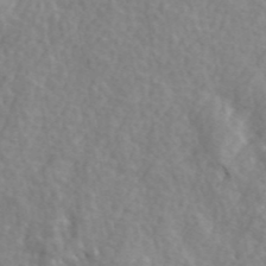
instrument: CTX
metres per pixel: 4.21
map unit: ANa
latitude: 44.1011
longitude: -85.2915
